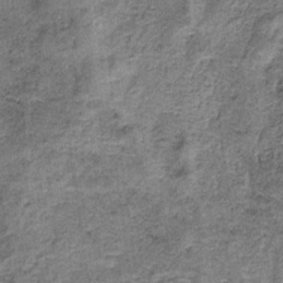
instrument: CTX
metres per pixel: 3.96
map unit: HNb
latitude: -35.6722
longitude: 53.1053
